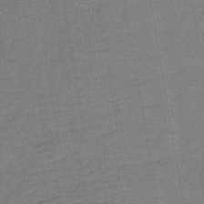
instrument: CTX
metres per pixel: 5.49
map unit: lHb
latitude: -38.2740
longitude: 74.2740
